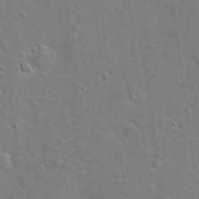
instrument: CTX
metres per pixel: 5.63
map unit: Hto
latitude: 20.3090
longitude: -49.6883
